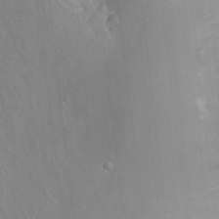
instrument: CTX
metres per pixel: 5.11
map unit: Hto
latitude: -7.8422
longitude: -46.3279
